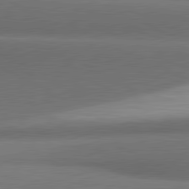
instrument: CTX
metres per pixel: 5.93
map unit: lApd
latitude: 81.5560
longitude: 153.5210
